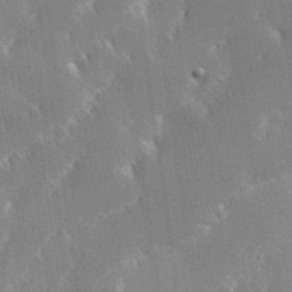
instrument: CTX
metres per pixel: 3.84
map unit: Hve
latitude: 31.1215
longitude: 149.1998
